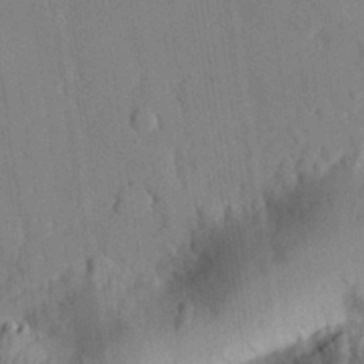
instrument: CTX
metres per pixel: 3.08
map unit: eHh
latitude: 27.5182
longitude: -77.0080
